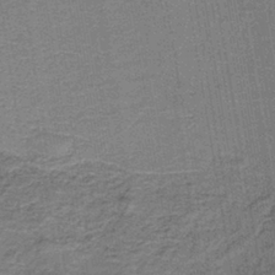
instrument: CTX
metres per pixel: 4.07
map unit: HNb
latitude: -39.5399
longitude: 50.6518
